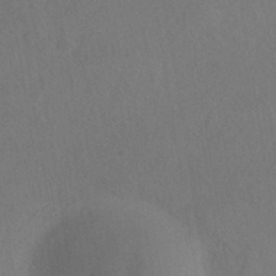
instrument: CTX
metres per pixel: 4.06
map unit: HNhu
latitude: -39.4644
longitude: 100.8974
